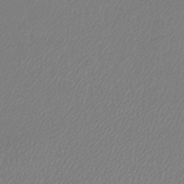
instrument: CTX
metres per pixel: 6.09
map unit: lHb
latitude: -44.5385
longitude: 64.9920
